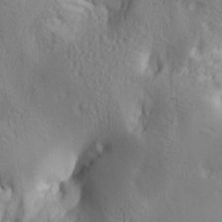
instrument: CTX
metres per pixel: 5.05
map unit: lAa
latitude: 5.5371
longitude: -114.4034
